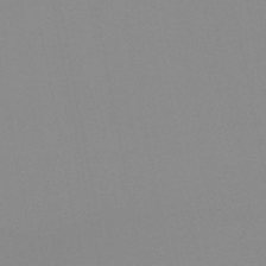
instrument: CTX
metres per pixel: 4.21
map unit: HNb
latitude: -45.1431
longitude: -43.3482
